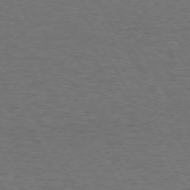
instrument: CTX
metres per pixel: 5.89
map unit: Hpe
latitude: 72.3846
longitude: -128.9891
